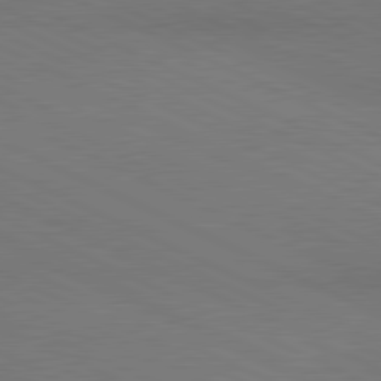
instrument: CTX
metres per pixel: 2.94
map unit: lApd
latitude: 81.1403
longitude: 148.1606
